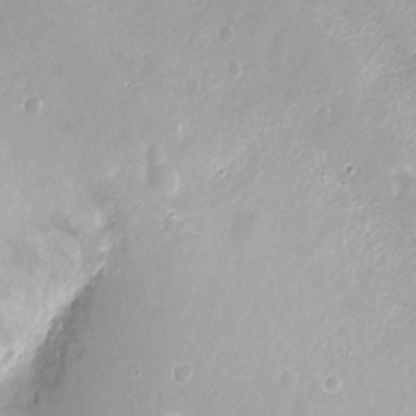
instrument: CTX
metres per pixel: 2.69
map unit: Nhu
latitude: -12.3495
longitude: -38.7057
